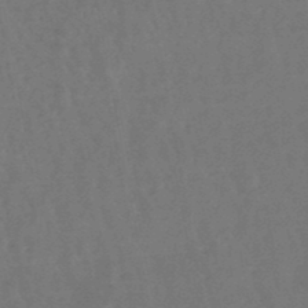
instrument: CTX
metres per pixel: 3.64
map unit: lHb
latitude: -47.8989
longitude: 74.0472
